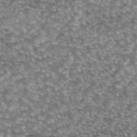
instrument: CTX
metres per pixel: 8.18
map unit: eAb
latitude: 44.8569
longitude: 105.3698
